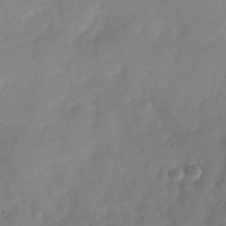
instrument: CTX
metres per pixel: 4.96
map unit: Nhu
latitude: -29.4643
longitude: -60.2144
